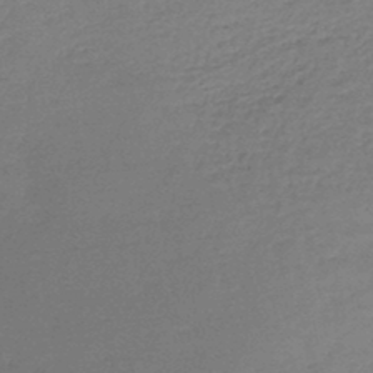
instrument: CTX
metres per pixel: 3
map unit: lHb
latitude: -45.6533
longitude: 57.6533
